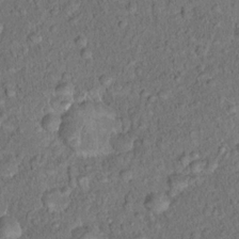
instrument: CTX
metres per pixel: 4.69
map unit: Hto
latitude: 15.2159
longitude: -40.6112
